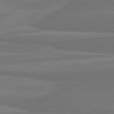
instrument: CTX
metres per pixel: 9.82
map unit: lApd
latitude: 81.9717
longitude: 169.5210
